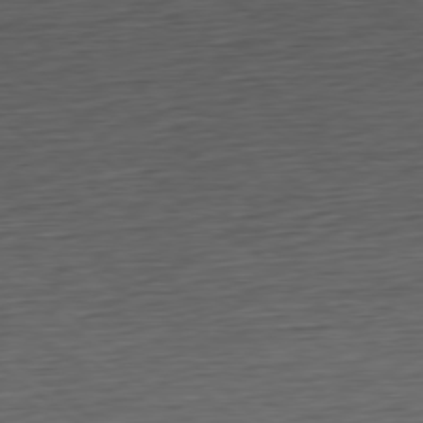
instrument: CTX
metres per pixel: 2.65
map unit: Ap
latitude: -78.7085
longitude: -92.6112
